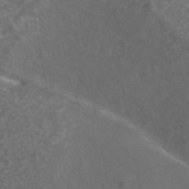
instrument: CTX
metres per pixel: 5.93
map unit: ANa
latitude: 44.5923
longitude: 24.0283
